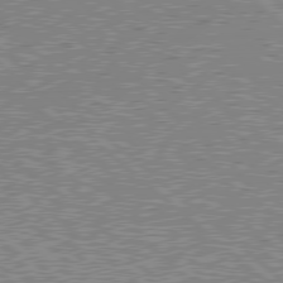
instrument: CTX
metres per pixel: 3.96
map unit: Hpe
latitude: 78.7058
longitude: -143.1214
